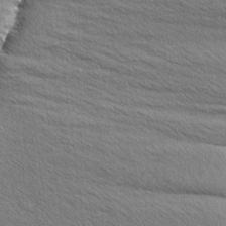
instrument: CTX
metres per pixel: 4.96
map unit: Aa
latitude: 6.4412
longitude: -136.9703
